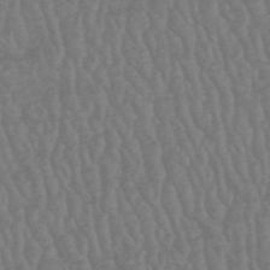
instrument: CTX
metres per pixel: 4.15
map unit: HNhu
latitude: -48.3873
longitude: 97.7289
